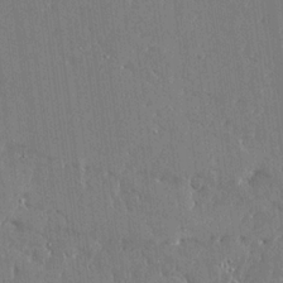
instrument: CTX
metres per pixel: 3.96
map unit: Ave
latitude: 16.5168
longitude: -139.8961
